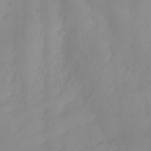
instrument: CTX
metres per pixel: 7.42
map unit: Aa
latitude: -13.5021
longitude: -59.0270
